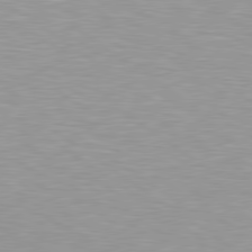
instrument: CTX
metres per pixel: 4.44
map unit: Hpe
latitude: 79.2726
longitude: -153.9528
